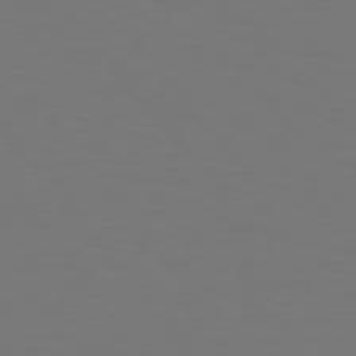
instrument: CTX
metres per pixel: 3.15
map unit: Hpe
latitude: 74.8002
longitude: -123.8961
